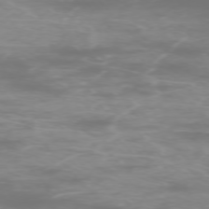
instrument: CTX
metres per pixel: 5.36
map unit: Ap
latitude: -75.5399
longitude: -75.5371
